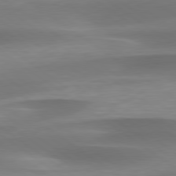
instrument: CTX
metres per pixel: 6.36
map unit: lApd
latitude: 79.5371
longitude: -91.7261
